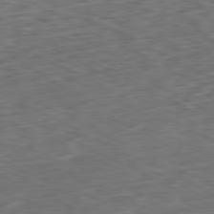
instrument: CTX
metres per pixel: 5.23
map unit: Ap
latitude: -80.8219
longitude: -69.8206
